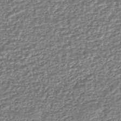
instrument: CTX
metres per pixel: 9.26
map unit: eHh
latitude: -43.2942
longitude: 122.2551
